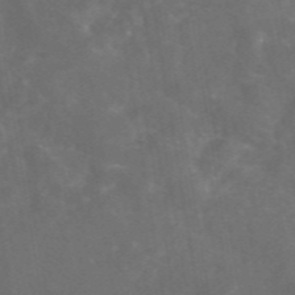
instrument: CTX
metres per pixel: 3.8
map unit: eAb
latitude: 46.4412
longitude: 126.2739
